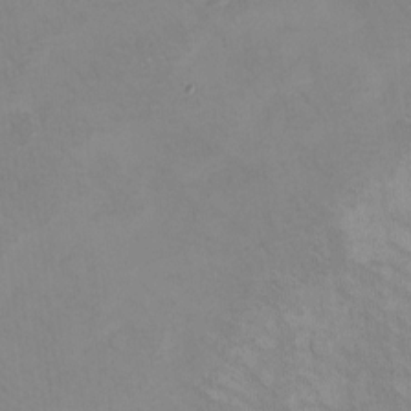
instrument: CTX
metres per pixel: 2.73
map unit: eHh
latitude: -8.2172
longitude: -68.4601
